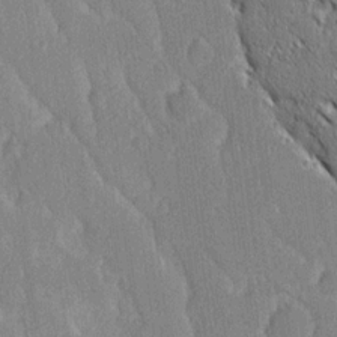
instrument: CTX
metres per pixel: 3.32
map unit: Ave
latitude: 20.6869
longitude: -136.5168
